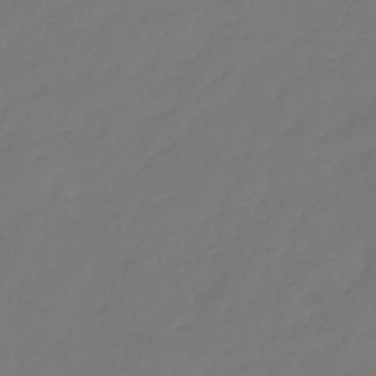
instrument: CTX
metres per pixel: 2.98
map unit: HNb
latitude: -35.8611
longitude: 50.7841
